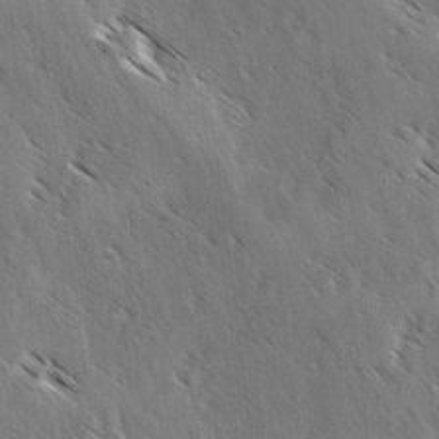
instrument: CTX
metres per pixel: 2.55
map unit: lAvf
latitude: -3.8422
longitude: -113.5749
